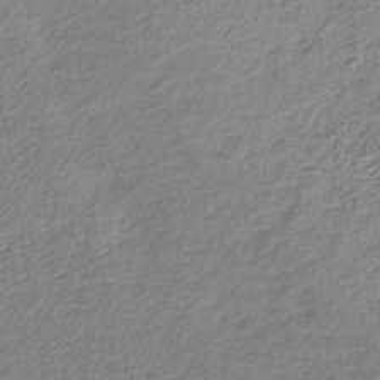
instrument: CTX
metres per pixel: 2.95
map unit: lHb
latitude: -41.1053
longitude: 72.6329
